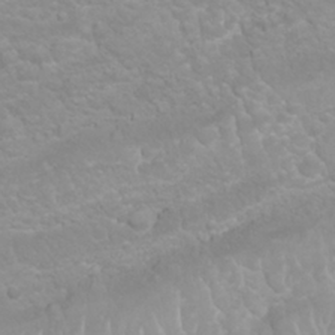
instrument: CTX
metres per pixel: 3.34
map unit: Nhu
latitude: 26.8569
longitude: -62.1956
